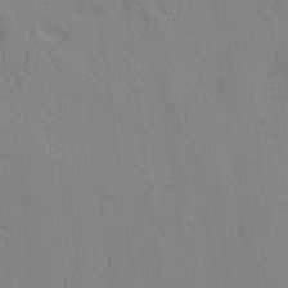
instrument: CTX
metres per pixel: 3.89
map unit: lAvf
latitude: -1.3321
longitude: -105.8773
